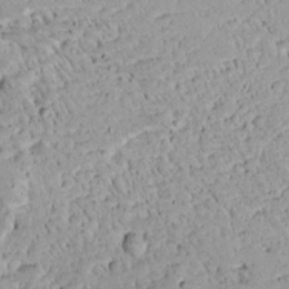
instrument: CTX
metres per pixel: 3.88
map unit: Aa
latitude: 13.7261
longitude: -140.1955
